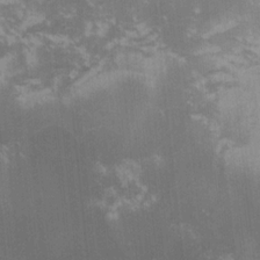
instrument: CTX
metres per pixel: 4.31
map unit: lHvf
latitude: -15.1243
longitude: -101.7639
